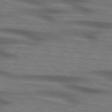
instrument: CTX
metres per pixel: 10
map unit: lApd
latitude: 74.4601
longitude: -74.2334
